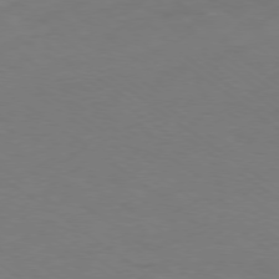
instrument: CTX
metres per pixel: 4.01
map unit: Ap
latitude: -78.3684
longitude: -74.7435
